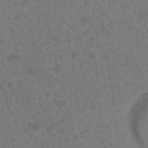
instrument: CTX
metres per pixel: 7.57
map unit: Hto
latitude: 18.5545
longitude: -40.1955
